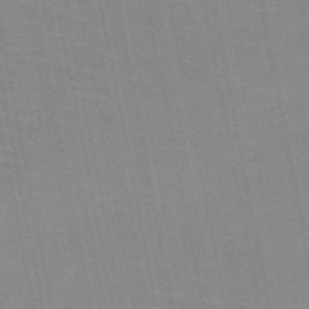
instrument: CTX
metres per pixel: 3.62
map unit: HNb
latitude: -49.4833
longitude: -49.3104
